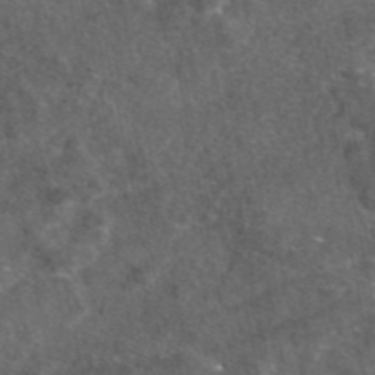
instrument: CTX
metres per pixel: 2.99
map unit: eAb
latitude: 47.2159
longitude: 111.6721
